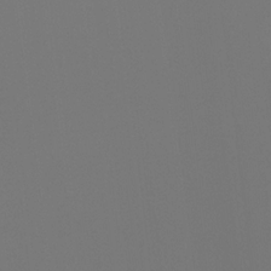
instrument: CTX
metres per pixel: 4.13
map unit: Ht
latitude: -4.7463
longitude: -61.7827
